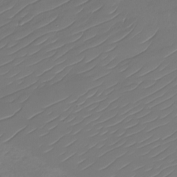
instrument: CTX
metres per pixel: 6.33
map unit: Nhu
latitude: -30.0472
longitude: -72.8002
